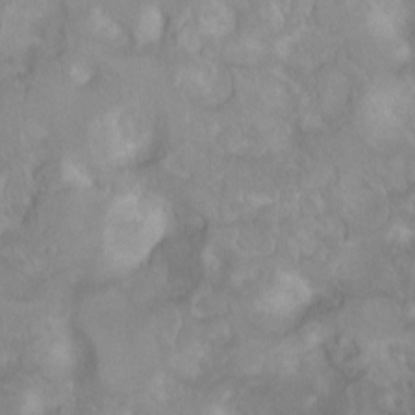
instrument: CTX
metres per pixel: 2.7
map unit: Nhu
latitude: 2.5734
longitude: -24.6679
